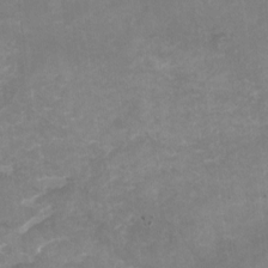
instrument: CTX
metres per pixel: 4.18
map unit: Nhu
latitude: -16.6708
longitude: -57.5749
